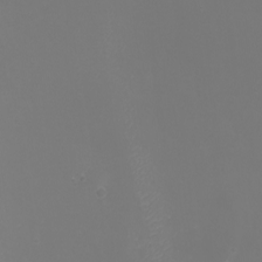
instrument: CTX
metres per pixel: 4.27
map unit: Nhu
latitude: -6.0661
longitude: -79.1781
